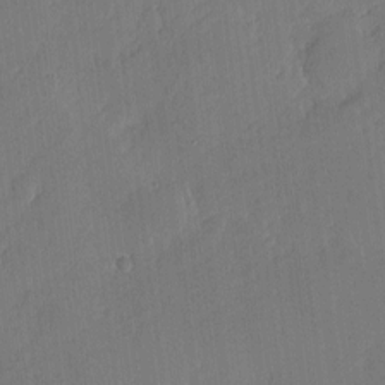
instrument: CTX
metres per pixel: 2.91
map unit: eHh
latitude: 3.9339
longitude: -73.0459
